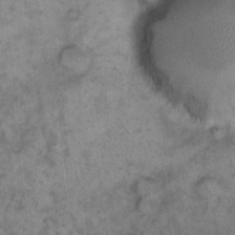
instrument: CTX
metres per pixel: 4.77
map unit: eHh
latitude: 13.6883
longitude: -64.3278
